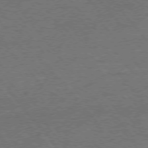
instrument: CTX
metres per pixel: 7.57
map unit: Ap
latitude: -76.8975
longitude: -96.6301
